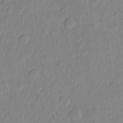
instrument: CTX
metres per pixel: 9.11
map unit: eHh
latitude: 5.8961
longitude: -72.6113
